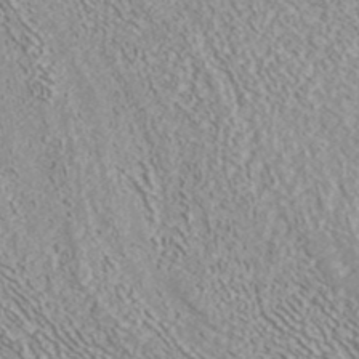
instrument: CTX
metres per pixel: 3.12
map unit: ANa
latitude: 41.4615
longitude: 28.7841
